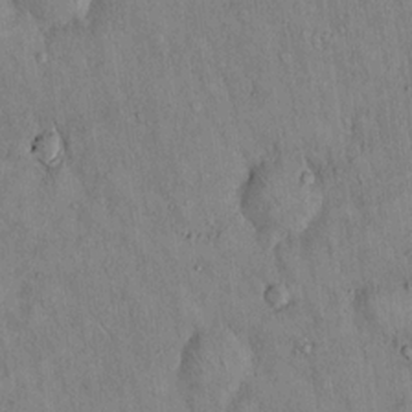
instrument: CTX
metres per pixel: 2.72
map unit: Hto
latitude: 14.2901
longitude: -58.6680
